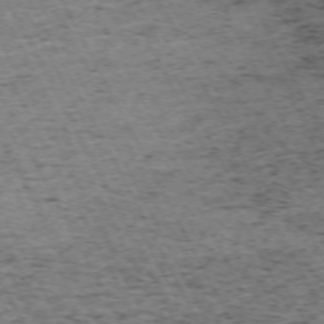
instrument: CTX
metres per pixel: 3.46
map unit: Hpe
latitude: -71.6533
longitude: 11.8045
